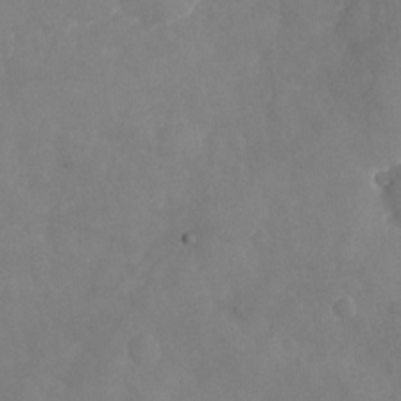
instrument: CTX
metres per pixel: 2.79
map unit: Nhu
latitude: -24.1417
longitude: -57.1214
